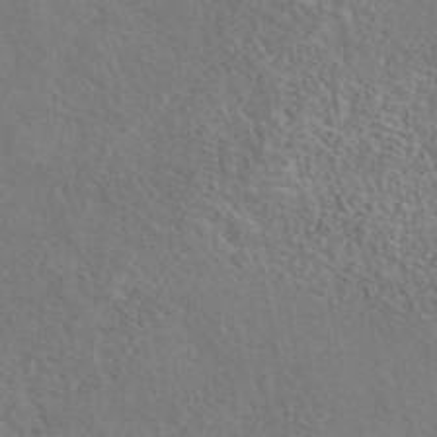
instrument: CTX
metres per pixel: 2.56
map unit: eAb
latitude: 42.8947
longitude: 113.3888
